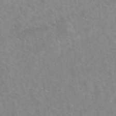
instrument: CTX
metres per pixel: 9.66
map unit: eAb
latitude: 48.4223
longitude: 120.6707
